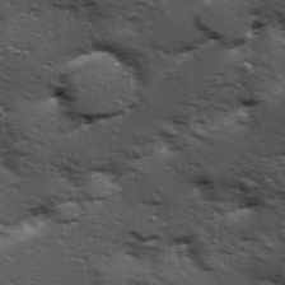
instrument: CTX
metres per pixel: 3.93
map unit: Hve
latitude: 24.3278
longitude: -96.3467
